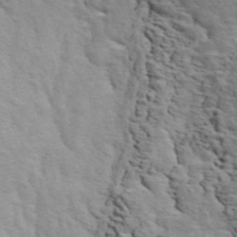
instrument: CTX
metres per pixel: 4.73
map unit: ANa
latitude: 46.1767
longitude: -84.3089
